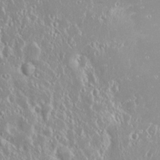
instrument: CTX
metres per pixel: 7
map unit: Nhu
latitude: 24.3656
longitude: -59.2348
